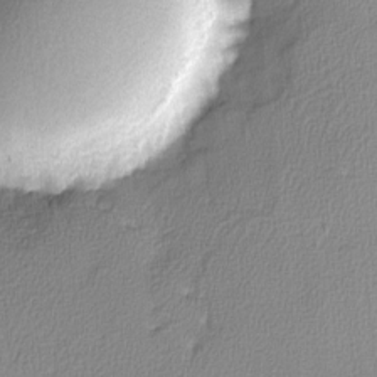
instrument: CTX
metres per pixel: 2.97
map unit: lHvf
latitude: -12.7274
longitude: -99.6127
